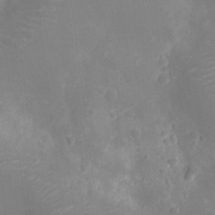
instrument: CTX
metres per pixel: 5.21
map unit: Ht
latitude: -10.6330
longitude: -22.9892
